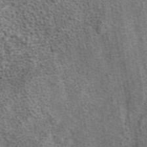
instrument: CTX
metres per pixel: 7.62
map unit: ANa
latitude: 41.8772
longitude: 13.4455
